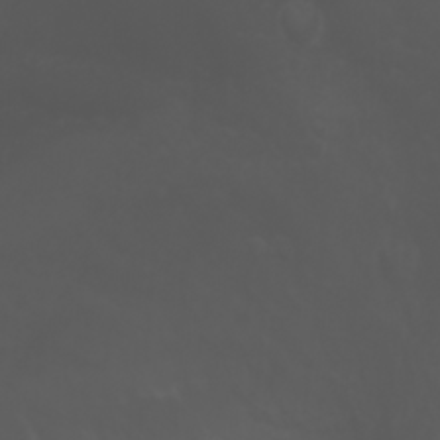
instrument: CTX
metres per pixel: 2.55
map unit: Nhu
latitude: -5.8422
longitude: -79.4994
